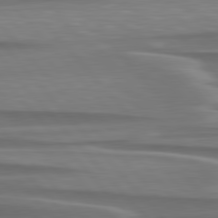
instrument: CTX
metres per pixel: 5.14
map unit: lApd
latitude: 79.9528
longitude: -114.0255
